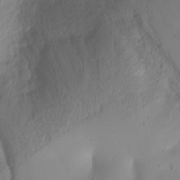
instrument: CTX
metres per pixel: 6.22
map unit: Nhu
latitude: -4.1794
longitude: -84.4979
